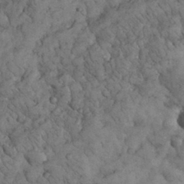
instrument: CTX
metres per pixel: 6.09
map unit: eHh
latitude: 32.6679
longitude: -68.1389
